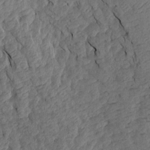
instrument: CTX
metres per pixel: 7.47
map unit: Aa
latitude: 18.4601
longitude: -145.8772
